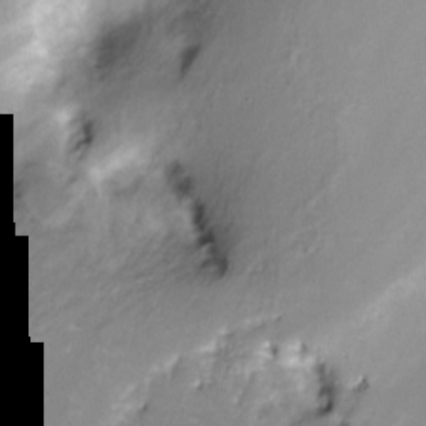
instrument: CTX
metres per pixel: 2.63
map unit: Nve
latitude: -24.5763
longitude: -109.0080
